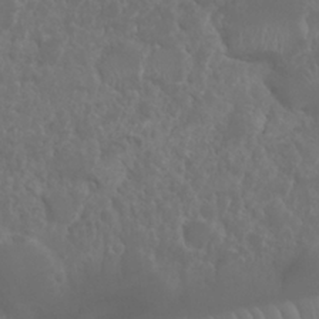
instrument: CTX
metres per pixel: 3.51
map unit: Nhu
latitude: 25.0836
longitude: -61.3859
